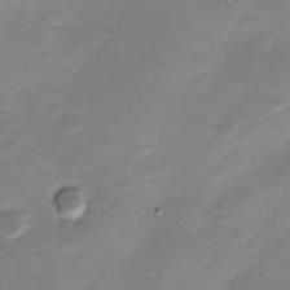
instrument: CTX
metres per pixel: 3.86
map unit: Nve
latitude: -21.3509
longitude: 107.0676
